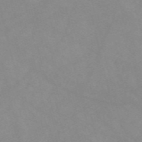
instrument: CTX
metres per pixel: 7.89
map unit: Nve
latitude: -57.7477
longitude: 59.3698
